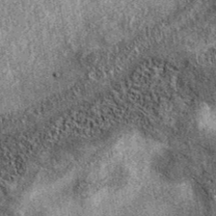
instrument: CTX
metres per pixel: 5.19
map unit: eAb
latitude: 38.2145
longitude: 107.1431
